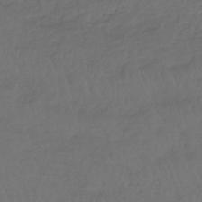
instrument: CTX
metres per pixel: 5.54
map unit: lHb
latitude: -43.6343
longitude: 74.5952
